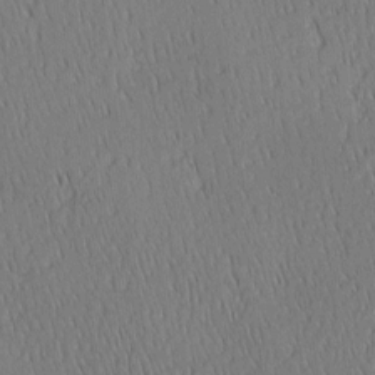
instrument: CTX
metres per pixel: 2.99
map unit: Ave
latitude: 2.4034
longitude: -114.8946
